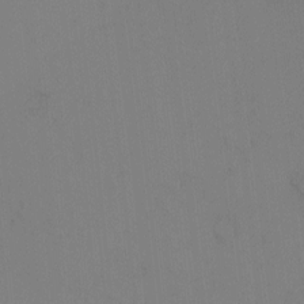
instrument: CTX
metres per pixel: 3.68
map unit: Nhu
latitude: -3.9178
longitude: -70.5546
